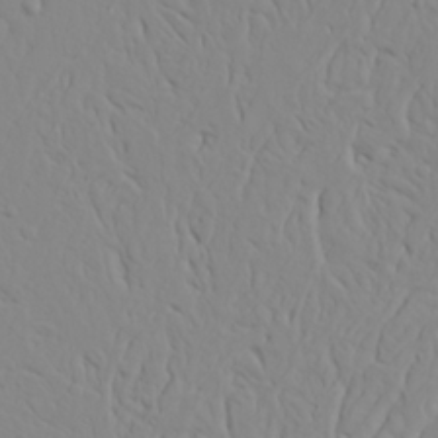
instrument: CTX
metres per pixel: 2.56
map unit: Ave
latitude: 23.9150
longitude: -132.9136
